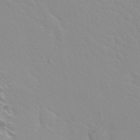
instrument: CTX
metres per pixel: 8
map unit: Hto
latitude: 20.5924
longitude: -33.4804
